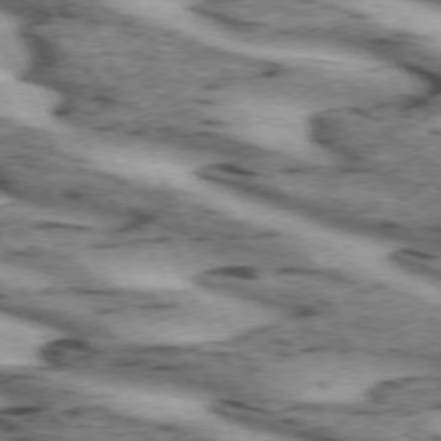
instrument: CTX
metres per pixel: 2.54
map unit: lApd
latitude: 72.4601
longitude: -54.3089
